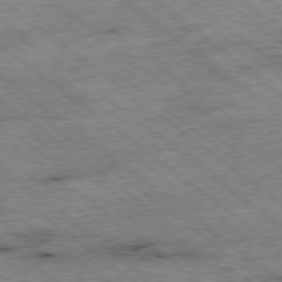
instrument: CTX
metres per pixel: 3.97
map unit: Ap
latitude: -79.0486
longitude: -51.2914
